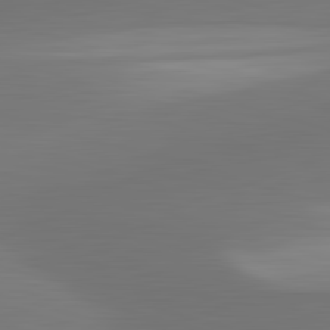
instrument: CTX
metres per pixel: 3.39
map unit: lApd
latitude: 83.2537
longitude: -132.5546
